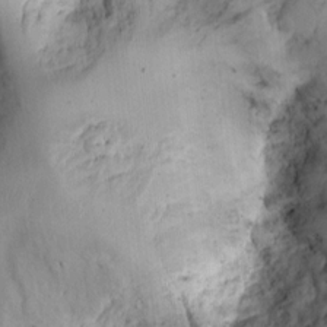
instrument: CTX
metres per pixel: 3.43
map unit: Ht
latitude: 9.4238
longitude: -74.5168
